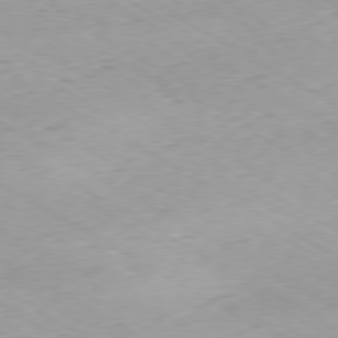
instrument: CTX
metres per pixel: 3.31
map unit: Hpe
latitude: -80.4251
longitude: 20.6140
